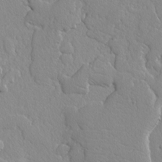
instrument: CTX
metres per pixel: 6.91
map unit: lAvf
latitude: -4.1605
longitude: -108.5356
